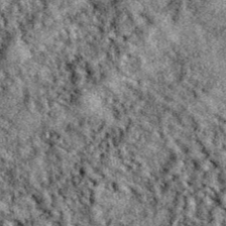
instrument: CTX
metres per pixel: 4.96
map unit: eAb
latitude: 39.3671
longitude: 111.6344
